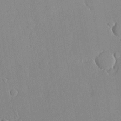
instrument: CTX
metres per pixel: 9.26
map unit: lHvf
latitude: 20.7435
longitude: 145.3132
